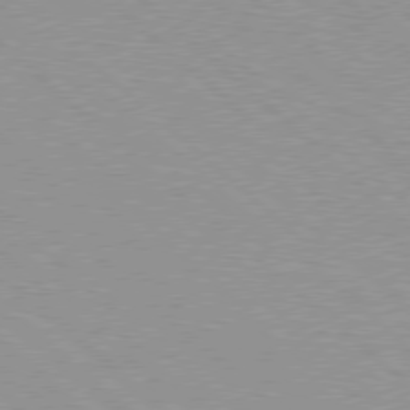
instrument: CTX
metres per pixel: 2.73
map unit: Hpe
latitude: 77.8205
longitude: -154.1956
